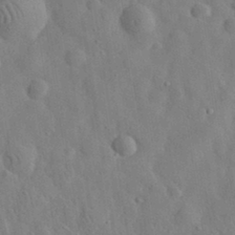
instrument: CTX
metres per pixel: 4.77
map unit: eHh
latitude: 32.1389
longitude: -74.3845
